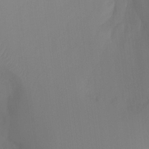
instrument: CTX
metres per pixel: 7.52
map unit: Ht
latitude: -8.1417
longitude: -31.0270
